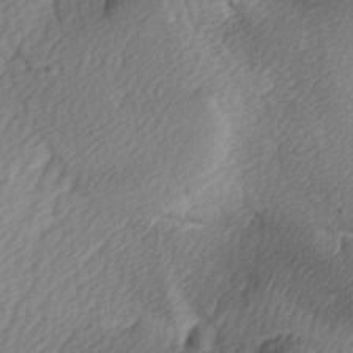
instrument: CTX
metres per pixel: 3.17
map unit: lAa
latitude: -5.1431
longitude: -121.0837
